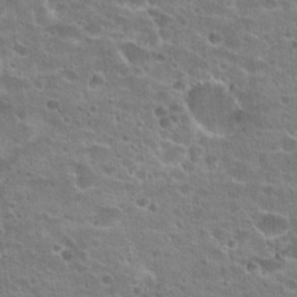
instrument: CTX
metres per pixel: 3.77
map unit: Hto
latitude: 23.0647
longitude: -43.1025
